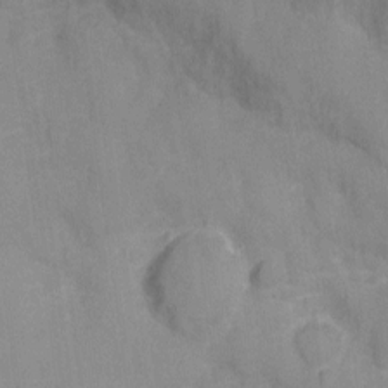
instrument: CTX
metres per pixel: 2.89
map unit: Nhu
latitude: -10.7652
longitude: -36.4034
